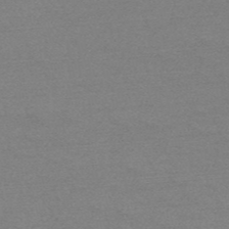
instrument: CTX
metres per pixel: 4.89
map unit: HNb
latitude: -52.2361
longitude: -43.4049
